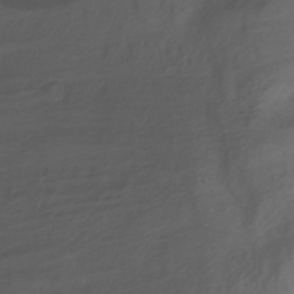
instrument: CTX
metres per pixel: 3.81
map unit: Nhu
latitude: -12.5196
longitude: -40.8191
